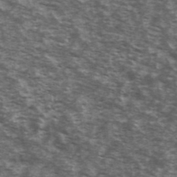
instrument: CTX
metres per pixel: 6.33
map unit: Ave
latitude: 40.4978
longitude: -109.9150
